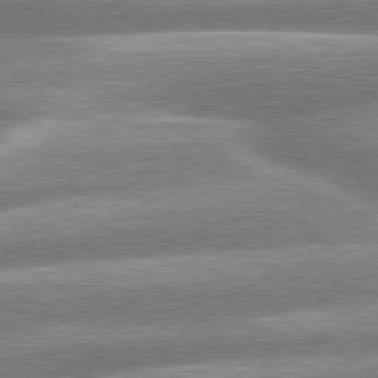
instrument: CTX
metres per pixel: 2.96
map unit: lApd
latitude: 79.7450
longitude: -160.0255
